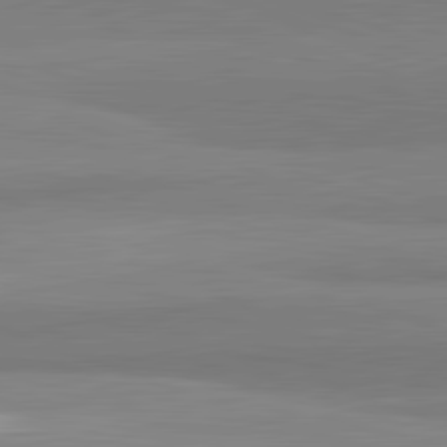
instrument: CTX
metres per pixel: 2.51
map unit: lApd
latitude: 82.3278
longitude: 172.5007
